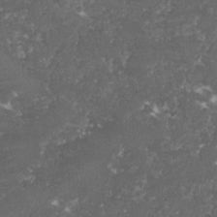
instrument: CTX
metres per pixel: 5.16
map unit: lHvf
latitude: -15.2187
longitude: -99.3670
